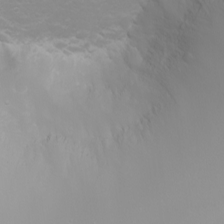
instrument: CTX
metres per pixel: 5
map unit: Nhu
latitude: -4.7652
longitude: -74.0255
